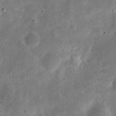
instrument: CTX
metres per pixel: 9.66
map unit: eHh
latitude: 8.0822
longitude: -71.8961
